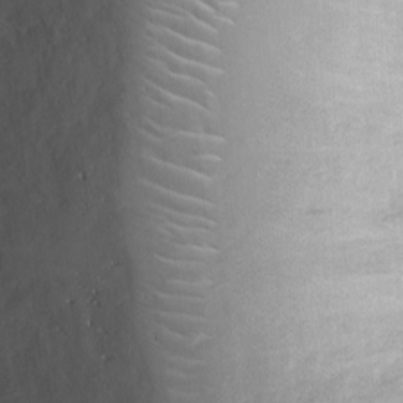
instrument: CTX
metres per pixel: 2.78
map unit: Ht
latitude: -4.0661
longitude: -15.1593
